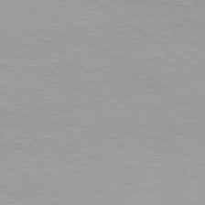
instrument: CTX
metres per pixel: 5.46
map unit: lApd
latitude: 79.1970
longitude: -177.5938
